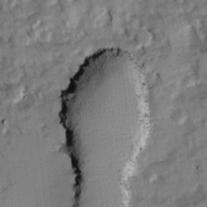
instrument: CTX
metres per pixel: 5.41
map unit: Ave
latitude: 1.5749
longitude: -110.0444
